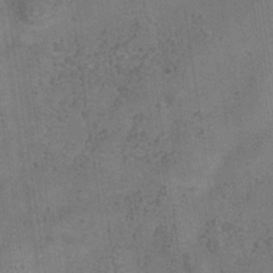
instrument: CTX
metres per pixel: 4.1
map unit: Hve
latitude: -34.8408
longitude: 89.7288
